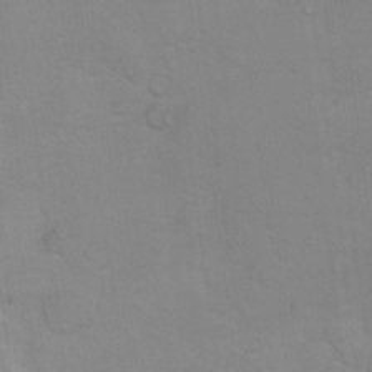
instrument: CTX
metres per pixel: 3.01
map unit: Ht
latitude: 14.9703
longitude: -41.4615
